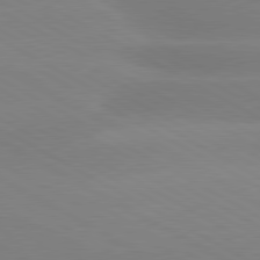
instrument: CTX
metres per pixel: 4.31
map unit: lApd
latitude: 80.4412
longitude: -147.2537
